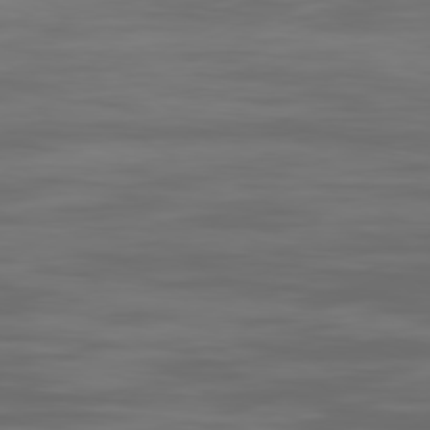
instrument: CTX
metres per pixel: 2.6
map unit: Ap
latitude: -79.8233
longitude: -94.2523
